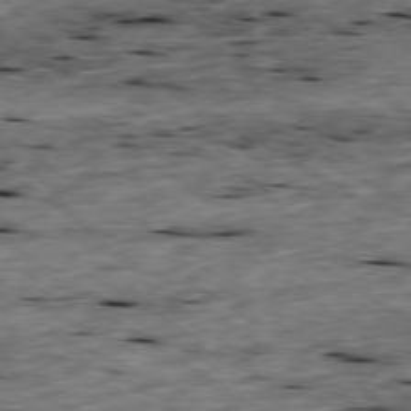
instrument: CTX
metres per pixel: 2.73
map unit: Ap
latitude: -79.6344
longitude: -90.2711
